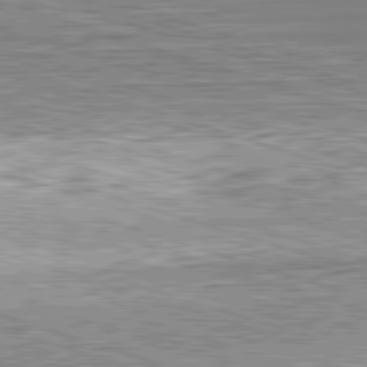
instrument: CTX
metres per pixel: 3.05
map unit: Hpe
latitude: -82.7274
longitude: 10.2551
